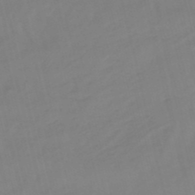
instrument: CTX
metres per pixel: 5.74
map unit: lHb
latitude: -48.7841
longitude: 76.1039
